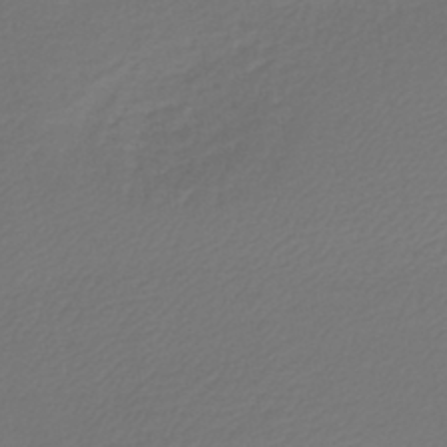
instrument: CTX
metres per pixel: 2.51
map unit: lHb
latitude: -43.1620
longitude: 65.8045
